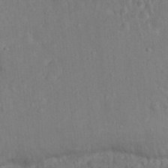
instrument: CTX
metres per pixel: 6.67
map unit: Nhu
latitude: 16.1956
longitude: -30.9136
